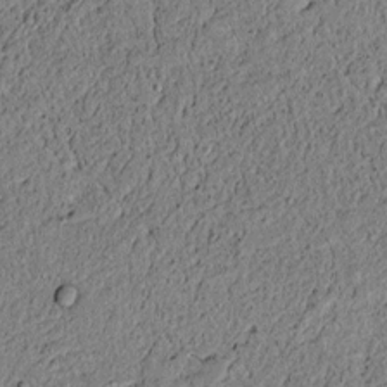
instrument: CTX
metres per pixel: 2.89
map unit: lAvf
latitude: 5.7450
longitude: 168.1039
